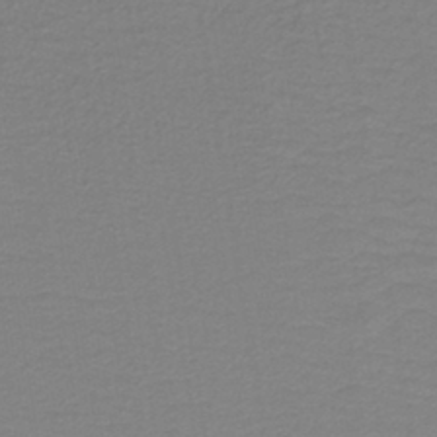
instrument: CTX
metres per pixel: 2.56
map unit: lHb
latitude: -41.5210
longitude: 52.7085
